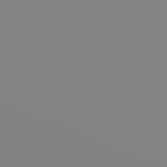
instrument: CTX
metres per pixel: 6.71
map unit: Hpe
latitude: 77.3103
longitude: -161.3104
